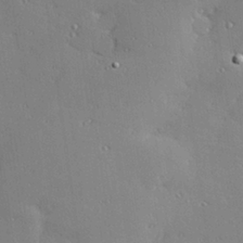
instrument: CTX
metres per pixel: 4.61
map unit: Hve
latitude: 27.1214
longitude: -91.8205
